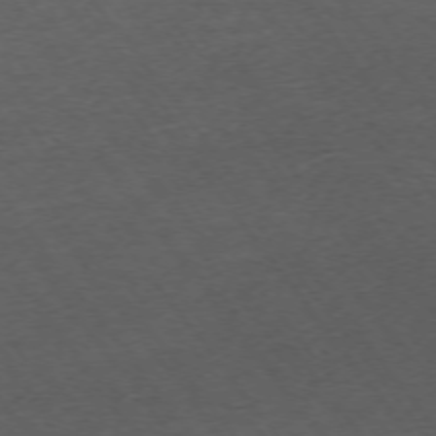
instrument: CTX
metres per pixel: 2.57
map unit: Ap
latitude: -73.7855
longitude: -73.9151
